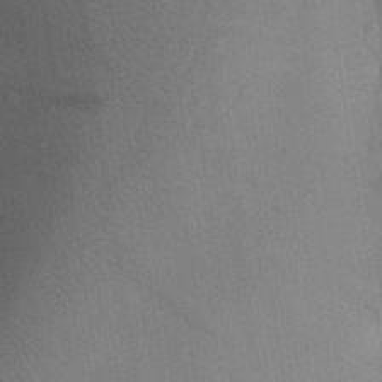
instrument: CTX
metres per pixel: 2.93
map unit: Aa
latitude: 26.0255
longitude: -147.9339
